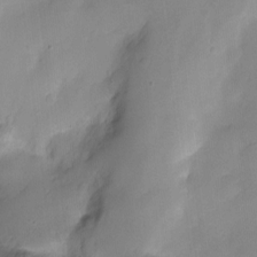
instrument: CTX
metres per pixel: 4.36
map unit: Ht
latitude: -5.6533
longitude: -20.8947
